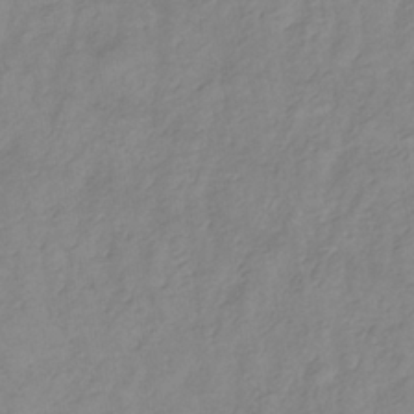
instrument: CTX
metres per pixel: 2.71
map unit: lHb
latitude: -34.5574
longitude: 72.4818
